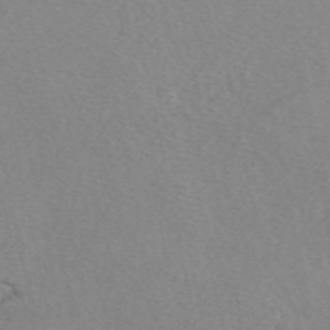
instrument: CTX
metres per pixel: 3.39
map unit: eAb
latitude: 49.5749
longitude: 107.4266
